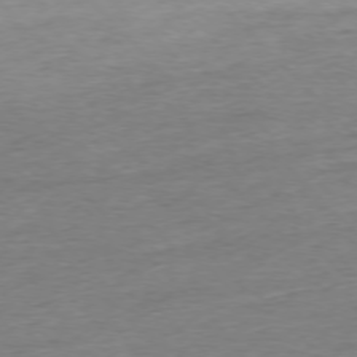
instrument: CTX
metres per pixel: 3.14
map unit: Ap
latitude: -76.7463
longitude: -97.7261
